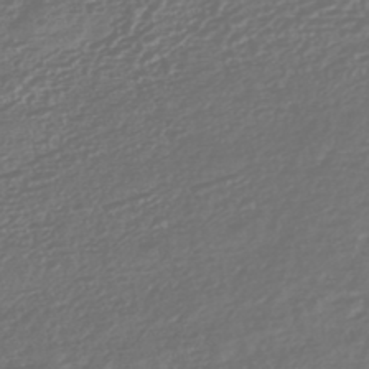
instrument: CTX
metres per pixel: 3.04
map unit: HNhu
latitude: -45.4265
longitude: 107.0865
